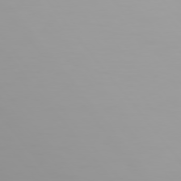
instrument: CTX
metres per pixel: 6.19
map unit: Hpe
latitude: 75.4615
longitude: -127.0837
